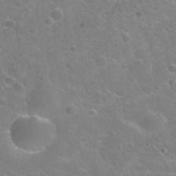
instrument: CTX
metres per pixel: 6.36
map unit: Nhu
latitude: 32.1011
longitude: -50.9513
